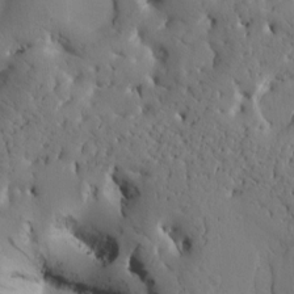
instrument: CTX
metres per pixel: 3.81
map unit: Htu
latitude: -2.8596
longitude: 168.5195
